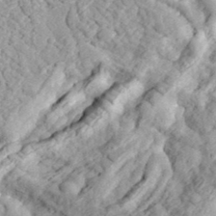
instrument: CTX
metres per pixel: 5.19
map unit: eHh
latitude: 35.9528
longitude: -79.1403
